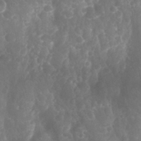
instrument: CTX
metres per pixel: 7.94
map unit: Nhu
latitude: 26.4223
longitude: -63.3482
